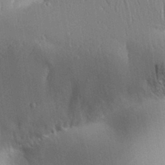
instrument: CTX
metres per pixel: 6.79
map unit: Aa
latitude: 31.6505
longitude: -142.8191
